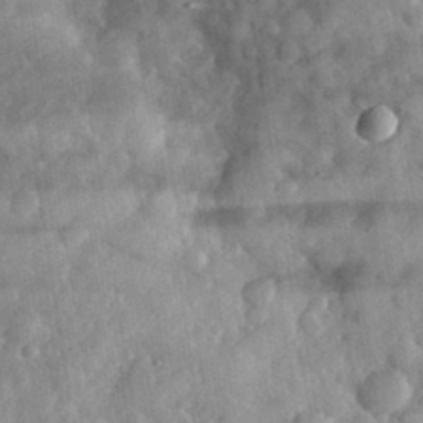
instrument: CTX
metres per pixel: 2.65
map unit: eHh
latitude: 30.7058
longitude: -71.8961
